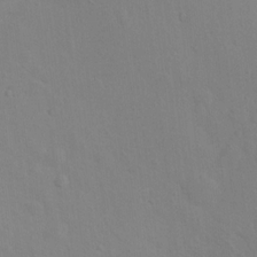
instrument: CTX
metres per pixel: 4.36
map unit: Nhu
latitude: 13.5749
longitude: -27.8017
